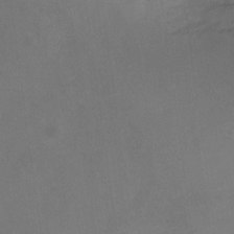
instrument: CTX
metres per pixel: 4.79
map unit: Ht
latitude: -5.8044
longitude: -29.2348
